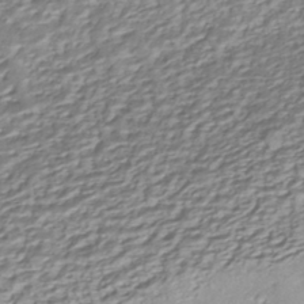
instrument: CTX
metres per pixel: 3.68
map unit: ANa
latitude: -42.9919
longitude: 109.0108
